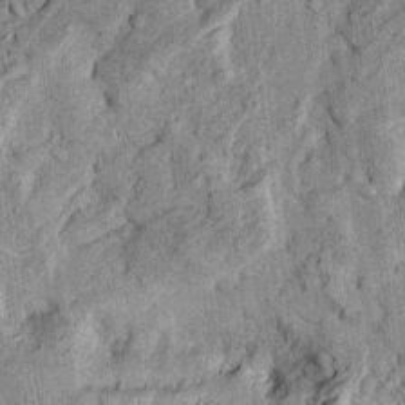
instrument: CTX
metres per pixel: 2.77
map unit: Htu
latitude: -4.9541
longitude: 157.1809
